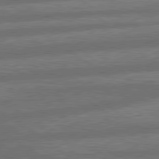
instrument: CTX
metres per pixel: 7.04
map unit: lApd
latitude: 79.9528
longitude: -164.1767
